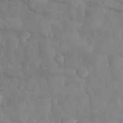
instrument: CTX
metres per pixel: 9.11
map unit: eHh
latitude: 31.2537
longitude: -71.5182
